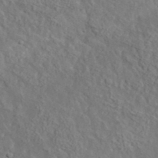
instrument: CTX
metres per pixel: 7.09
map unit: lHvf
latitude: 36.8191
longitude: -87.3481
